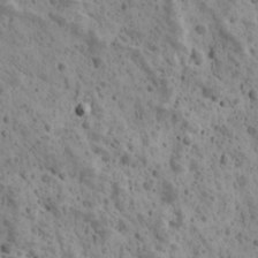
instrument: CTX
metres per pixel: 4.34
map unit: Ave
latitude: 11.4049
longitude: -105.5560
